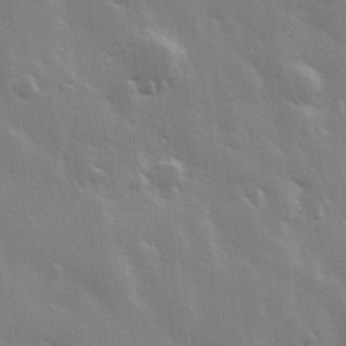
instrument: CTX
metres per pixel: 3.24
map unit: Hve
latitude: 28.4412
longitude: 148.1228
